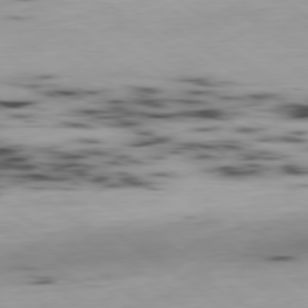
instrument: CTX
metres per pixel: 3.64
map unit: Ap
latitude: -79.1809
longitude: -73.8395
